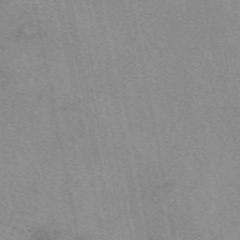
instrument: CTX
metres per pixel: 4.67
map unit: eAb
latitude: 49.7828
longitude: 104.1794
